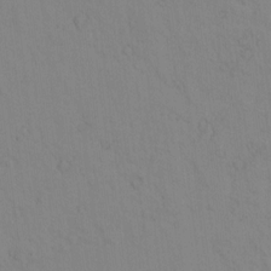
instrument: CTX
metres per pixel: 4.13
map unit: lAvf
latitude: 8.4601
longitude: 169.5021
